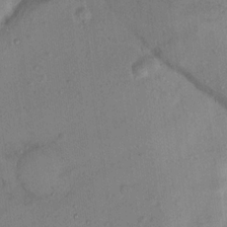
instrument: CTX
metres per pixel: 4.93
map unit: Nhu
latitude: 12.1578
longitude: -27.2726
